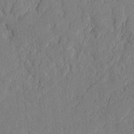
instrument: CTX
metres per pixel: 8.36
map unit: lAvf
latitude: -1.8990
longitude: -107.6505
